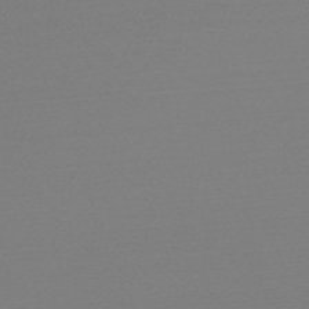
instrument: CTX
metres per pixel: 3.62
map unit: HNb
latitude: -50.4818
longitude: -43.6127
